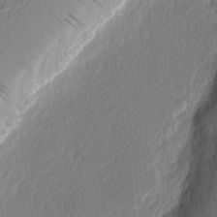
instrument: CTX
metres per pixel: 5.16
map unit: Nhu
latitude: 3.0458
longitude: -76.3278
